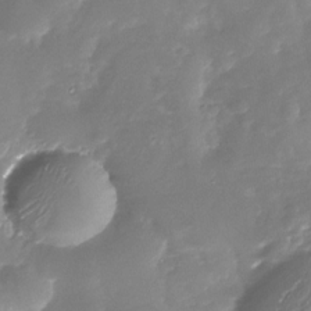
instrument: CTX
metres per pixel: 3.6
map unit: Nhu
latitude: -29.5021
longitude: -77.4615
